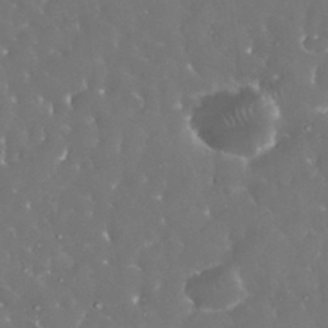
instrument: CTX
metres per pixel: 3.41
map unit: eHh
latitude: 33.8772
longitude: -63.2915
